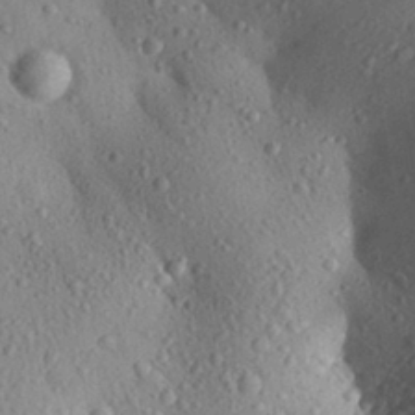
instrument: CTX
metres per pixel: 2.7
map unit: Aa
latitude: 29.3104
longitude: -147.9906
